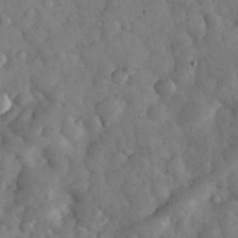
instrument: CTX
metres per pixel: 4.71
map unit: eHh
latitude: 34.1388
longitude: -68.6302
